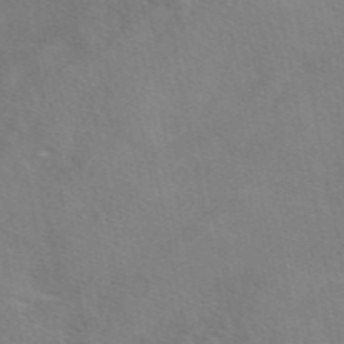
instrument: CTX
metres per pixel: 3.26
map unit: eAb
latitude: 49.3104
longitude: 119.8800
